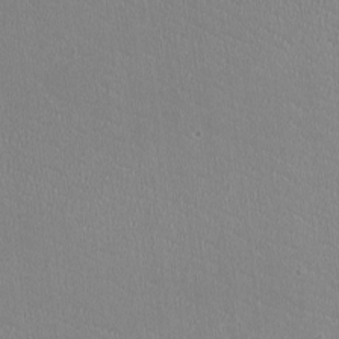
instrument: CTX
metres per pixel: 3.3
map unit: HNhu
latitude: -2.8596
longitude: -2.4034
